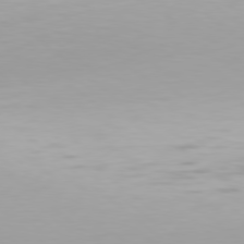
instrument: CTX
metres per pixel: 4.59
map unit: Hpe
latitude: 78.0822
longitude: -134.0633
